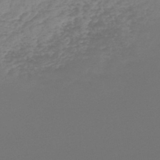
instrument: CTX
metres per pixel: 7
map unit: lHb
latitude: -47.0675
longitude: 66.6140
